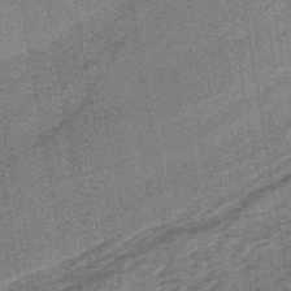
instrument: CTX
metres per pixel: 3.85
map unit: lHb
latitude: -38.1228
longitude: 57.5021
